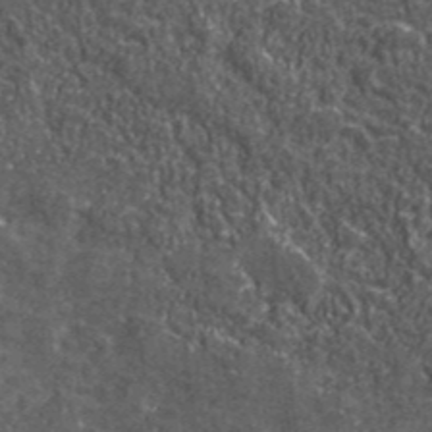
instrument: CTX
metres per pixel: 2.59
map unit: eHh
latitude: 42.4601
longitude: -90.7435
